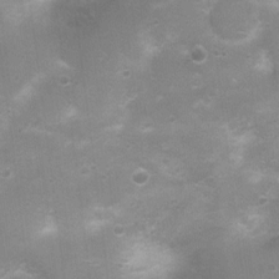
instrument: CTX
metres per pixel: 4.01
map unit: Nhu
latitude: 3.8772
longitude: -25.9717
